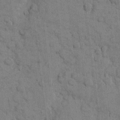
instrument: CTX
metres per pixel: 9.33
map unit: eHh
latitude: 10.3845
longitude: -66.1199
